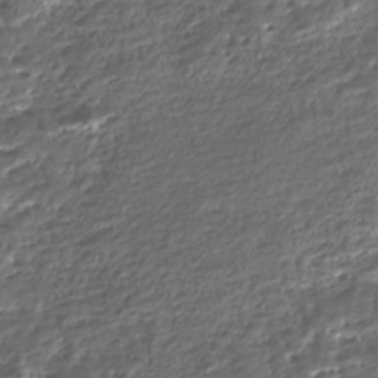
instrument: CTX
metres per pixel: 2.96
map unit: Nhe
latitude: -45.8422
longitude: 152.3495
